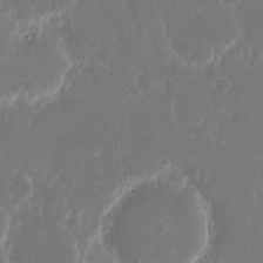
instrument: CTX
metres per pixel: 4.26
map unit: eHh
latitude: 16.1389
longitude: -72.6869
